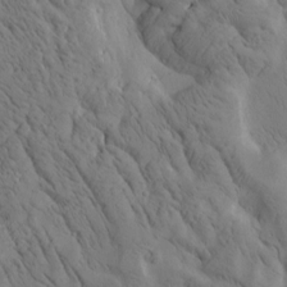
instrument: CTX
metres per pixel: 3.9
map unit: Htu
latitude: 2.5734
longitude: 178.2172
